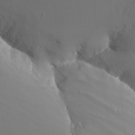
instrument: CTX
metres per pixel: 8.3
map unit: Nhu
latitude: -10.7652
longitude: -75.2726
